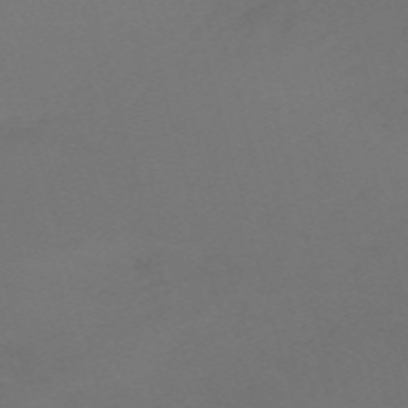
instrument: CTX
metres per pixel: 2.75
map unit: Nve
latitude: -59.7477
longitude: 60.4062
